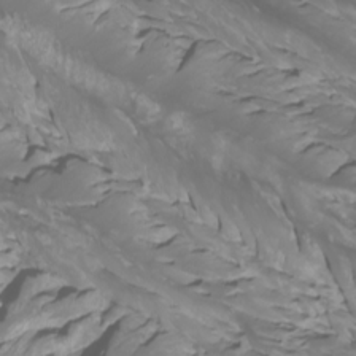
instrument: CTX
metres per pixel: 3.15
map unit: Htu
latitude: -5.0486
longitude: -89.2348
